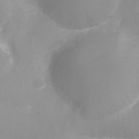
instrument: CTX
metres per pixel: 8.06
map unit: Ht
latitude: -16.4440
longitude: -43.9339
